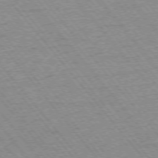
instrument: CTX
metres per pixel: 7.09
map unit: Ap
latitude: -75.7478
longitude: -87.1592
